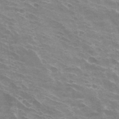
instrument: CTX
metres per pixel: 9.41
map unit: Hto
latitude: 33.1970
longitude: -42.7246
